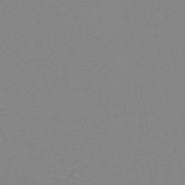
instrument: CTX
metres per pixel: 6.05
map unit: lHb
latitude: -44.2551
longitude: 54.8597
